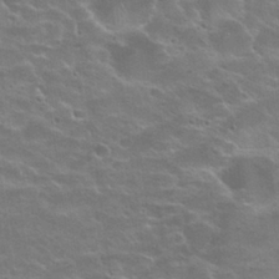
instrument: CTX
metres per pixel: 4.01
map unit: Hto
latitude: 24.3089
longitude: -50.7246
